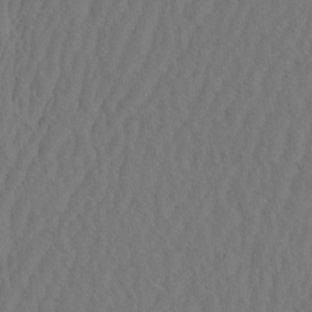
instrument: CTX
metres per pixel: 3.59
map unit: eHh
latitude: -2.6140
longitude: 16.4062
